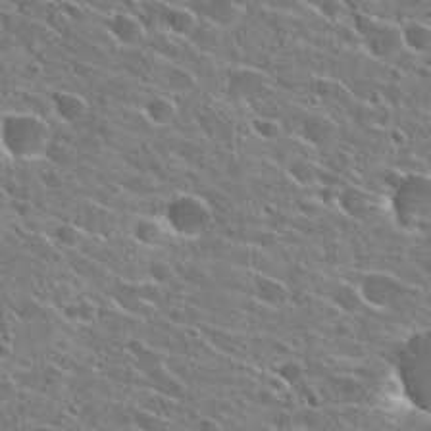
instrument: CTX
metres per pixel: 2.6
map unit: Hto
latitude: 24.9702
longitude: -43.4427
